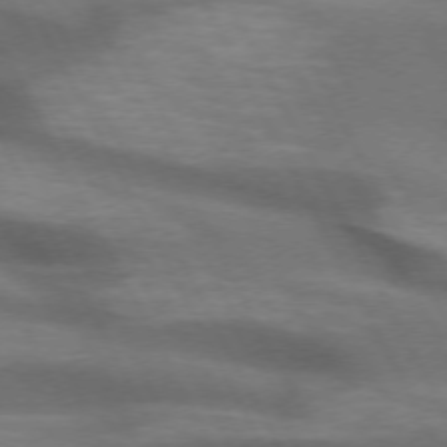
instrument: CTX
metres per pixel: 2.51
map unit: lApd
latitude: 72.4034
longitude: -50.4601
